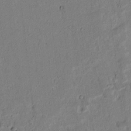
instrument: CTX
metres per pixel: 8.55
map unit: lAvf
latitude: 5.9528
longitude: 168.3684
